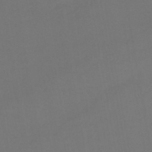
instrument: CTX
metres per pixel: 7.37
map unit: lHb
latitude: -43.7099
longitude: 74.1039
